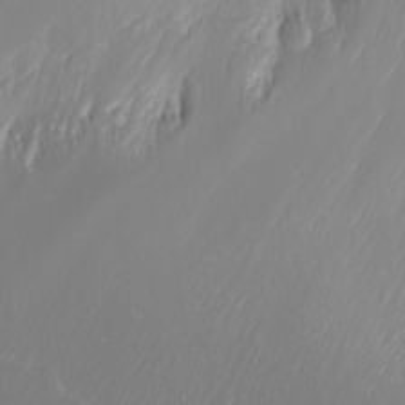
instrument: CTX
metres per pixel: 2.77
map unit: Nhu
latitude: -7.3509
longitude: -70.9325
